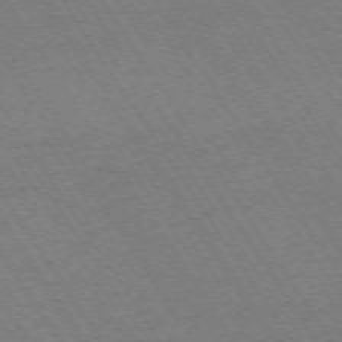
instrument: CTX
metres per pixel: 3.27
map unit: Ap
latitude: -73.8800
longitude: -71.5749
